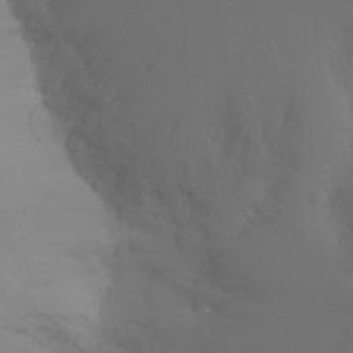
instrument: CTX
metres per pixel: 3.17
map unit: Ht
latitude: -9.4454
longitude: -32.9703
